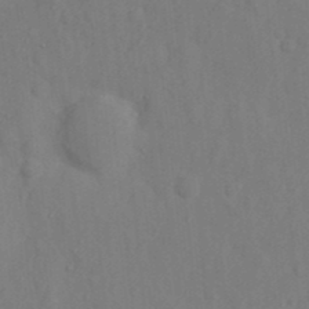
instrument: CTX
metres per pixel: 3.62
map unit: Nhu
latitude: 11.3671
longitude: -27.9150
